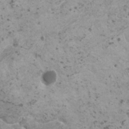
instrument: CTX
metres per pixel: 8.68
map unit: HNhu
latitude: 0.4412
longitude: 2.6896
